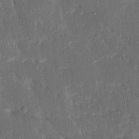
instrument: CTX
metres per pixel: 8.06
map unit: Ave
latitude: 16.1767
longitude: -139.0269
